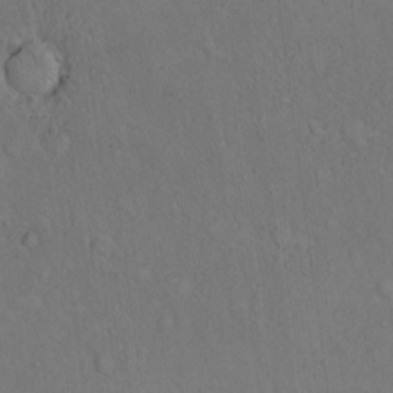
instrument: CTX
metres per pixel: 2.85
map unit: eHh
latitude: 17.7639
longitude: -63.6505
